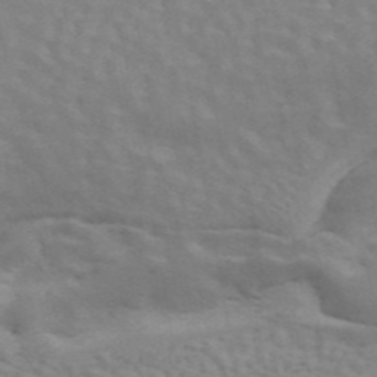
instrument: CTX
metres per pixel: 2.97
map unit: ANa
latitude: 45.3481
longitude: 26.1794
